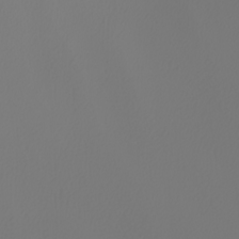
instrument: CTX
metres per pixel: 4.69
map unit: Nhu
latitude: -7.3320
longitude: -94.1389
